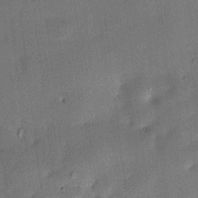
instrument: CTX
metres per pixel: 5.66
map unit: HNhu
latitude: 5.8394
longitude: 15.4644
